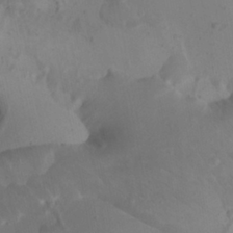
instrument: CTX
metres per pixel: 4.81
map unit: Nhu
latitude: 21.9150
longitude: -72.7625
